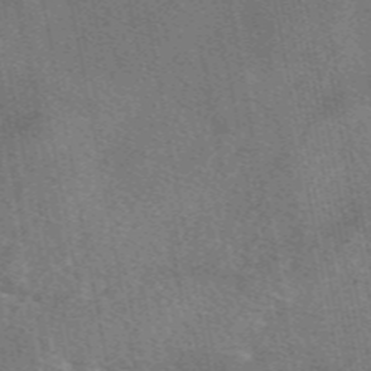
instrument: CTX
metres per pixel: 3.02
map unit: eAb
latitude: 49.2537
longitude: 121.4076
